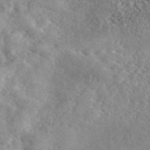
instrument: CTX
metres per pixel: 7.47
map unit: eAb
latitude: 45.7072
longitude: 128.3873
